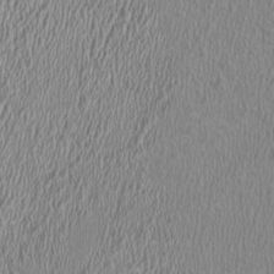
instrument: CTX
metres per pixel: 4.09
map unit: HNhu
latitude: -0.9164
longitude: 1.8234
